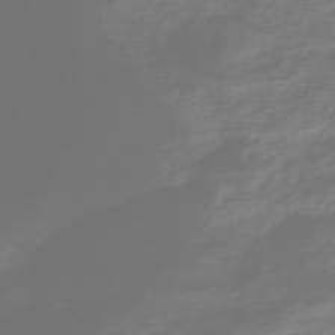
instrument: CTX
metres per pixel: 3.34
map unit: HNhu
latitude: -44.0472
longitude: 99.2187
